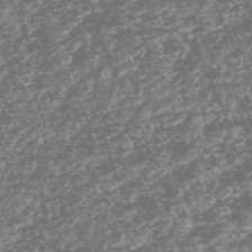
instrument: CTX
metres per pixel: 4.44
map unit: HNhu
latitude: -48.0472
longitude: 31.3320
